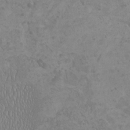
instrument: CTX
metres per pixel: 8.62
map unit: HNhu
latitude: -1.5588
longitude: 2.1983
